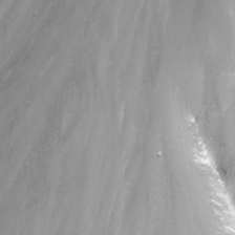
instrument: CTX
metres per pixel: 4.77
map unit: Nhu
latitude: -9.8233
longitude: -77.1970
